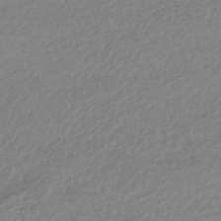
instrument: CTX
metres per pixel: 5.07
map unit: HNhu
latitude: -45.0109
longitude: 95.5210
